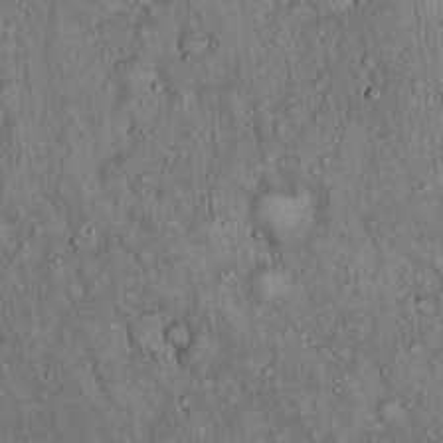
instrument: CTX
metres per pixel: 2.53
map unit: Hto
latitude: 15.7450
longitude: -58.8758
